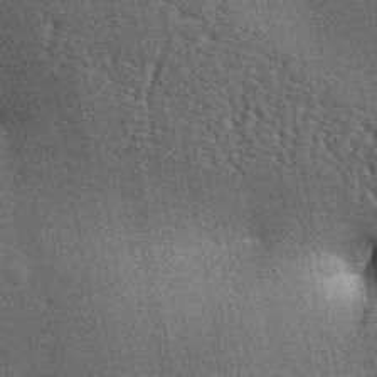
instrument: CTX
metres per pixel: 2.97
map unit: lAa
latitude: -7.6722
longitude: -124.3278
